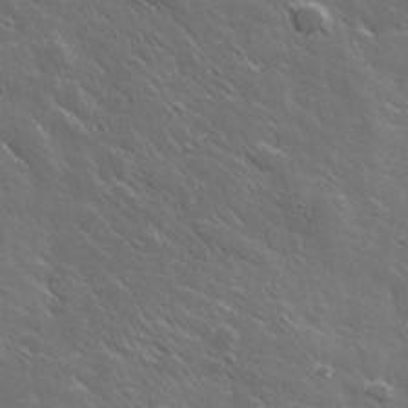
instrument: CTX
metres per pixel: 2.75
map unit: lHvf
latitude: 35.7260
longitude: -91.4615
